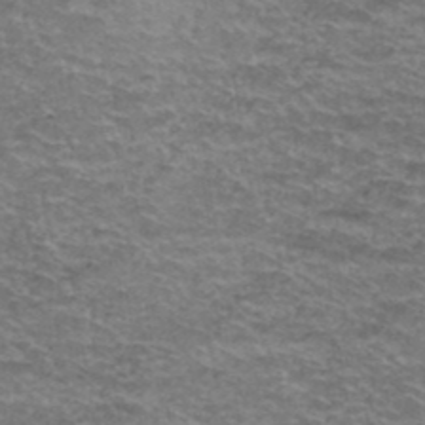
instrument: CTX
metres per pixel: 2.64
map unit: Hto
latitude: 38.6679
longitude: -42.9325
